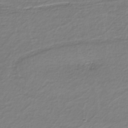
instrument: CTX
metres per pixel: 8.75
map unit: eAb
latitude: -39.1053
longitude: 53.0864
